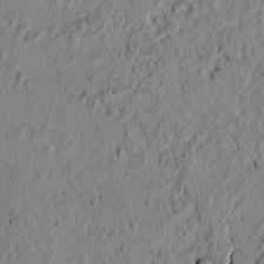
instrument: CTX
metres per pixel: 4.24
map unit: lAvf
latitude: 5.9717
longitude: 167.3510
